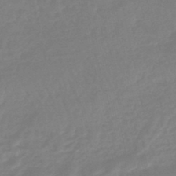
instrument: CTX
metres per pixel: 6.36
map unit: eHb
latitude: -45.8422
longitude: 81.8234
